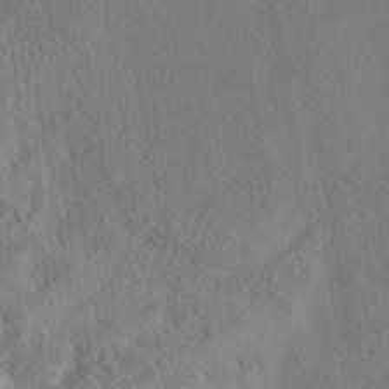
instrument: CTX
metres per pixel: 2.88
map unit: eAb
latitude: 41.1970
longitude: 102.8597
